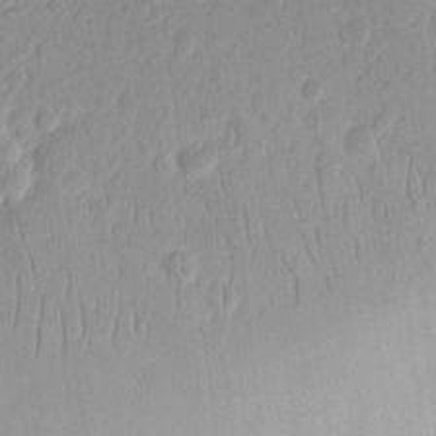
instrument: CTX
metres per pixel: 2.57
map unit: eHh
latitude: 13.8395
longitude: -72.5735
